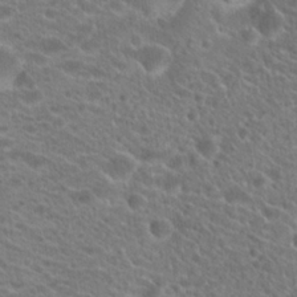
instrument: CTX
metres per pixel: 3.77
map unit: Hto
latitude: 20.6680
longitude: -38.9514
